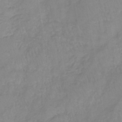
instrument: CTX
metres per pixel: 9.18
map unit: lHb
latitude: -40.5196
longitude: 65.7856
